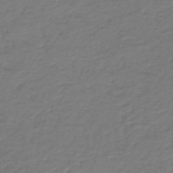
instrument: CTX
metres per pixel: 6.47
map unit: HNb
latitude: -42.6140
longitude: 49.8801
